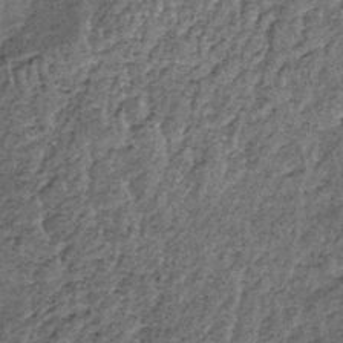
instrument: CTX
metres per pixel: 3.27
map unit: lHb
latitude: -38.9164
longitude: 65.2943
